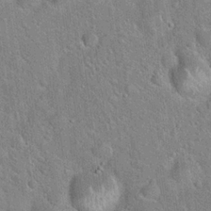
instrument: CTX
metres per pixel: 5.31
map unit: Hto
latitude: 20.1767
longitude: -51.7449
